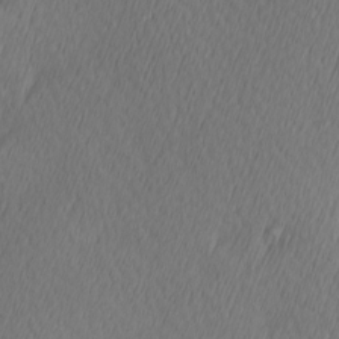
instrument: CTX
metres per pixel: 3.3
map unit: Hve
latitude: 13.1403
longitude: -91.4615
